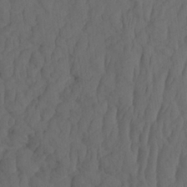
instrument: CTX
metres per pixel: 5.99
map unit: HNhu
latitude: -2.2361
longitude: 13.8989
